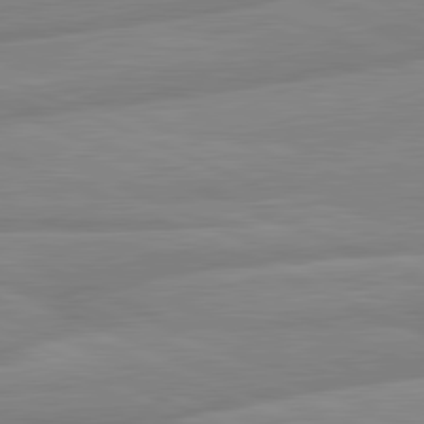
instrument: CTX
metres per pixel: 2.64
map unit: lApd
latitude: 81.5749
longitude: -170.2522
